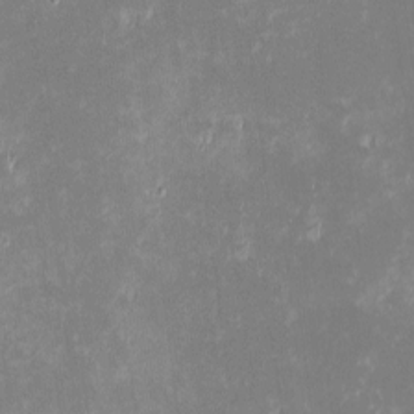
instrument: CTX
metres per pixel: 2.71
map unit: eHh
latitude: -1.8045
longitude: -84.4223
